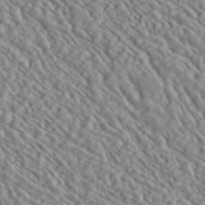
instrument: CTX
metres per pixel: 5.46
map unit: ANa
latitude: 40.1766
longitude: 30.5196
